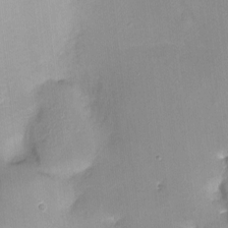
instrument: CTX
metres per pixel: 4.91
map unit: Nhu
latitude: -13.5588
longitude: -40.4978
